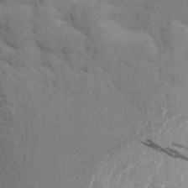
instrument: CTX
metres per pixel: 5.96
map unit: Aa
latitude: 24.1577
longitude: -148.4790
